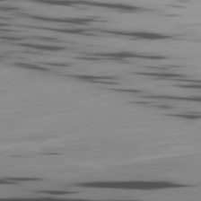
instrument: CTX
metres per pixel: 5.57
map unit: Ap
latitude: -79.8044
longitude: -62.6491
